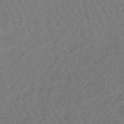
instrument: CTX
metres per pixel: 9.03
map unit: lHb
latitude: -46.9919
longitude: 76.8975
